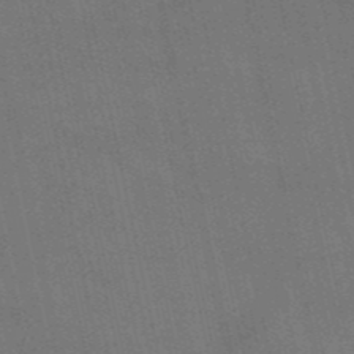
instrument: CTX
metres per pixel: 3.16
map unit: HNb
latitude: -52.4251
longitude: -39.8961
